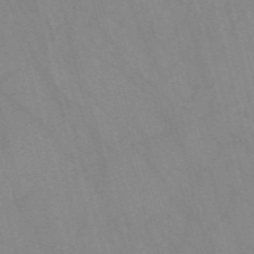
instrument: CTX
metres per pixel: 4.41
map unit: Nve
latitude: -57.7477
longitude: 63.9745
